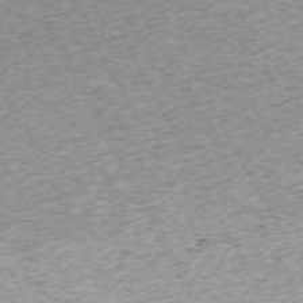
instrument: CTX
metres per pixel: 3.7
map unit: Hpe
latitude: -70.6708
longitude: 12.8030
